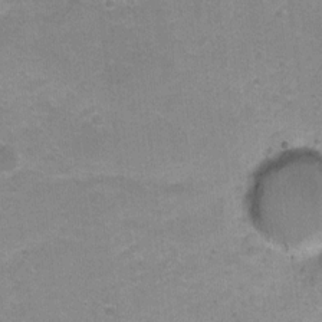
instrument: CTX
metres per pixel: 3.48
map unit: Ht
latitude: -5.3887
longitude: -36.0822
